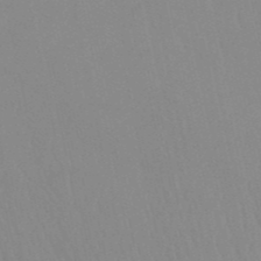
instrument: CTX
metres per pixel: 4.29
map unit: HNb
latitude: -52.4440
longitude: -50.8569
